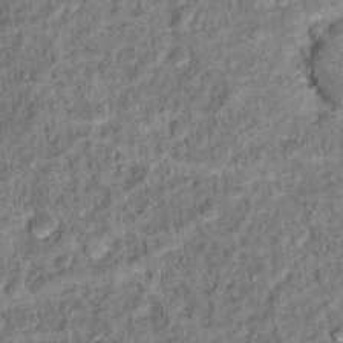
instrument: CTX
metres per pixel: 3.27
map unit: Hto
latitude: 14.5168
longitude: -34.6490
